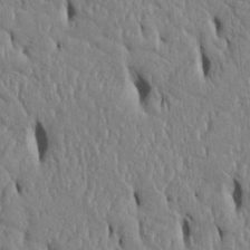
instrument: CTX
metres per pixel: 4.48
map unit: Htu
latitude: 3.0647
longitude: 150.8975
